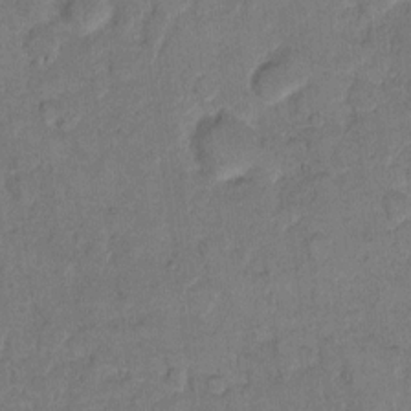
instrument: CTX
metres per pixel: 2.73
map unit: eHh
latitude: 10.8191
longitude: -64.8569
